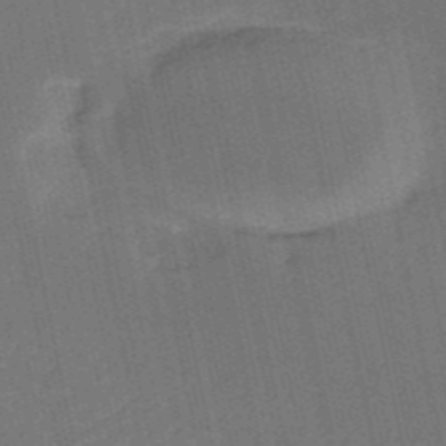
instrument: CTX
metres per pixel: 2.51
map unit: HNb
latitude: -52.5006
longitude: -48.9514
